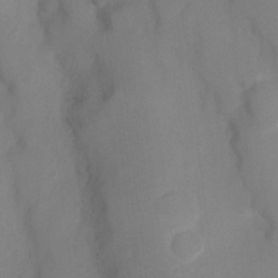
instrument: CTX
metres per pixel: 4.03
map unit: Ht
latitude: 3.1025
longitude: -27.5938
